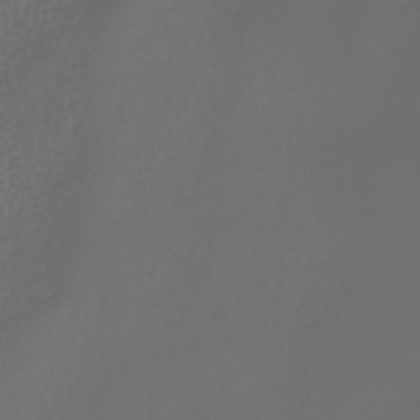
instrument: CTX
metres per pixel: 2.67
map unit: HNhu
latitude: -41.4076
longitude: 102.0094
